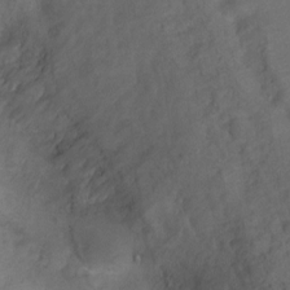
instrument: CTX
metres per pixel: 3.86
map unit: Hto
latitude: 6.3845
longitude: -35.3670
